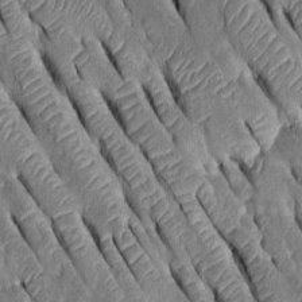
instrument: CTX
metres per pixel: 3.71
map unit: Htu
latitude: -0.1984
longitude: 148.0472
